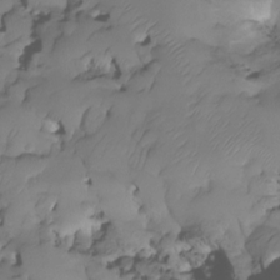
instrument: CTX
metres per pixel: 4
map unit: HNhu
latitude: -23.9178
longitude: 50.4062
